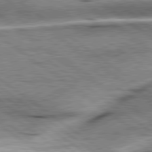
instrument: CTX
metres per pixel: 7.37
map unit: lApd
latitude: 79.7450
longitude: -140.5167
